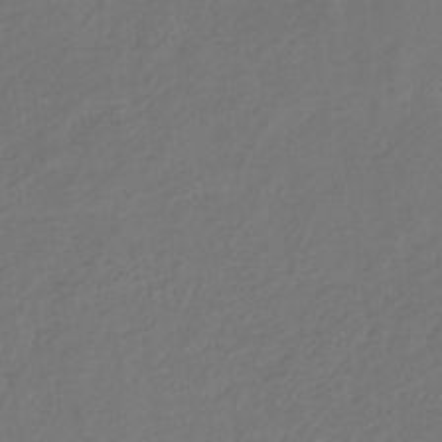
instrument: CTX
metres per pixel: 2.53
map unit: eHb
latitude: -29.6722
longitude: 68.0094
